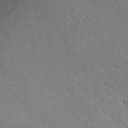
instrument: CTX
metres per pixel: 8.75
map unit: Ht
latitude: -11.8045
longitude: -35.1970
